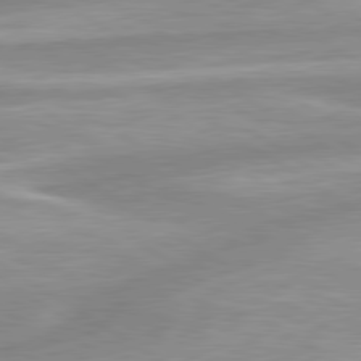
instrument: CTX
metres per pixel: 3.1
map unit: lApd
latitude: 80.0444
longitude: -172.1955
